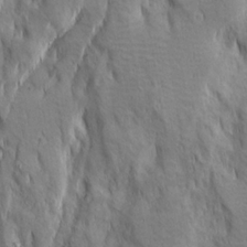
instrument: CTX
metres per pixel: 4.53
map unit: Ave
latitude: 22.8569
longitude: -134.5734
